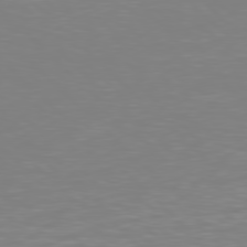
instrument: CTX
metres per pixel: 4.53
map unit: Hpe
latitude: 77.8016
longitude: -162.2901
